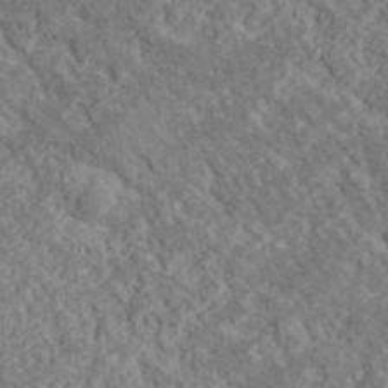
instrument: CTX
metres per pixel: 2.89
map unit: lHvf
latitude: 37.7828
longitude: -89.9528
